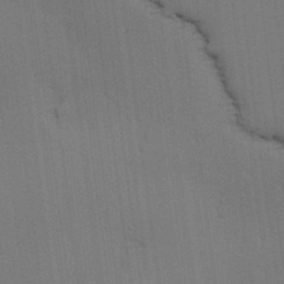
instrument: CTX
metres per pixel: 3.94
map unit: lAvf
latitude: 25.9150
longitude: -111.7450
